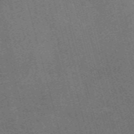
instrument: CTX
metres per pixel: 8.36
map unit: Nve
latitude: -59.4265
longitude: 63.6910
